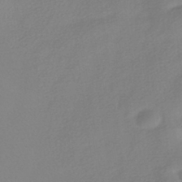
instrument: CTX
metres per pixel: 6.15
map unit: HNhu
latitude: -40.6707
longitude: 93.7667
